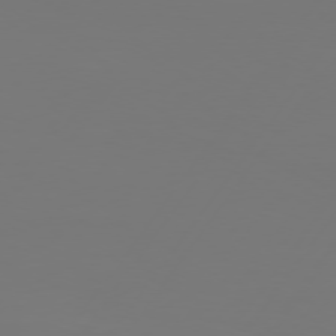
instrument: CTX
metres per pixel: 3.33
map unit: Hpe
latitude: 74.7435
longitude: -130.1011
